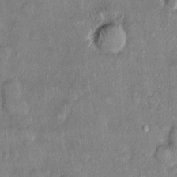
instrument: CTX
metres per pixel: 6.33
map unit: Ht
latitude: -4.2172
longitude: -14.8380
